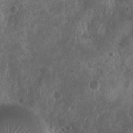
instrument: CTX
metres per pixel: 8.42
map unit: Nhu
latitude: 6.6868
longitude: -20.9136
